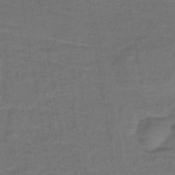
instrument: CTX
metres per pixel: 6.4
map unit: lHb
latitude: -39.5777
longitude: 58.3117
